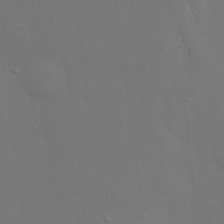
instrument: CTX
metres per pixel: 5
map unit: Nhu
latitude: 20.9325
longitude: -73.6883
